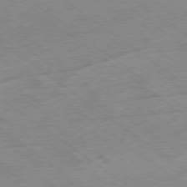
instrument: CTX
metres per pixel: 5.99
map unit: Hpe
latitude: -78.4251
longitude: -22.1956
